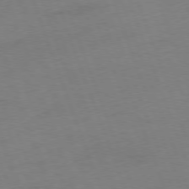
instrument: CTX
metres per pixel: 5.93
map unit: Ap
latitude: -76.4062
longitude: -72.8380
